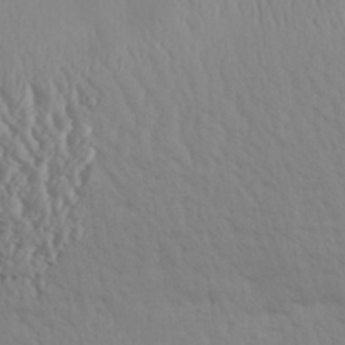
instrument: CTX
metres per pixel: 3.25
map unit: Aa
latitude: 30.7813
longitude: -135.8583
